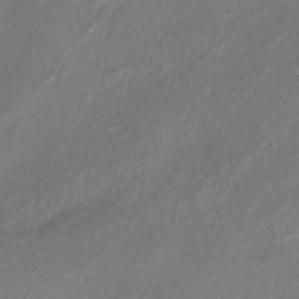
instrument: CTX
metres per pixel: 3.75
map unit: lHb
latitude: -39.2754
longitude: 74.7275
